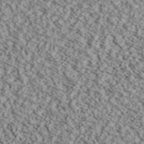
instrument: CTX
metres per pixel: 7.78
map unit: ANa
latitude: 40.4601
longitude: 30.1417
